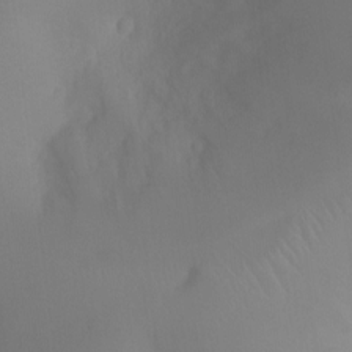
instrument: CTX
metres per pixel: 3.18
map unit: Ht
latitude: -6.8786
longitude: -20.2523
